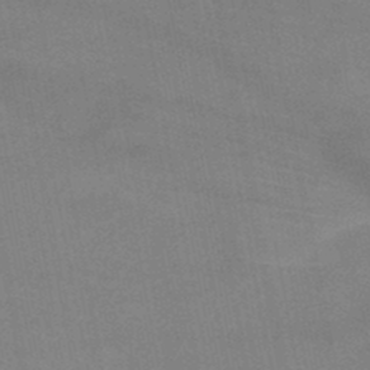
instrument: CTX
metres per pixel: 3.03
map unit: HNb
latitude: -46.3684
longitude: -44.6301
